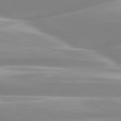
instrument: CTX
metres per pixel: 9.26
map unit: lApd
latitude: 80.1956
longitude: -128.9891
